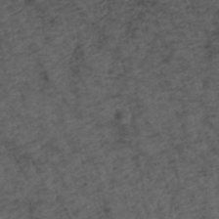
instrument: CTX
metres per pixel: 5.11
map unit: ANa
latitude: 39.5938
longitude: 18.8408
